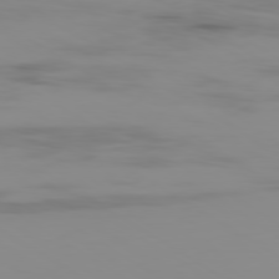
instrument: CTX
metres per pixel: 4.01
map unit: Ap
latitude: -79.7855
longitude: -78.4412
